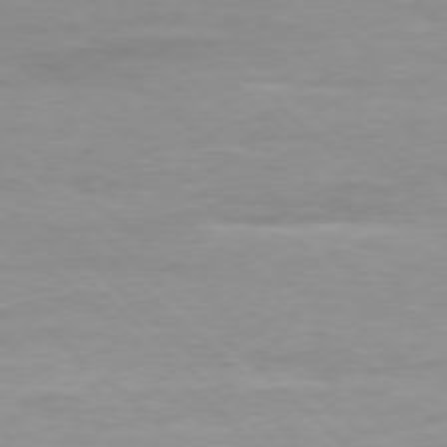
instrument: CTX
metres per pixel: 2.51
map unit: Ap
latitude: -77.9367
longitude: -81.5938
